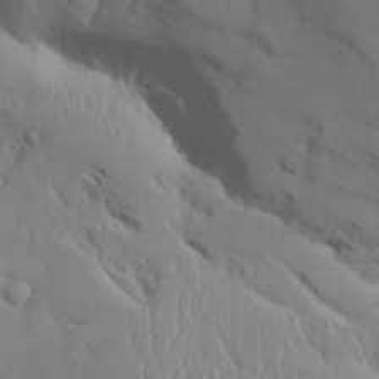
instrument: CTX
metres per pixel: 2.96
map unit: Aa
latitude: 28.9136
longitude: -132.9703
